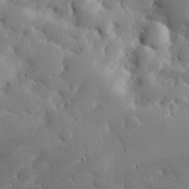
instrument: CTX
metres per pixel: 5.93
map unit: eHh
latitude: 29.4237
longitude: -81.9339
